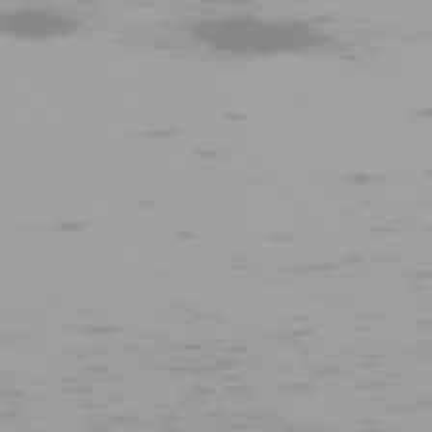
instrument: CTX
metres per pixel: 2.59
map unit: Hpe
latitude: -74.1606
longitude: 4.4251
